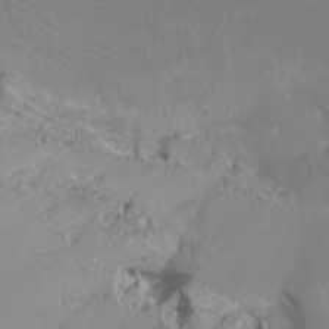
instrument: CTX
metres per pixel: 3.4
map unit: Htu
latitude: -11.6722
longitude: -71.0647
